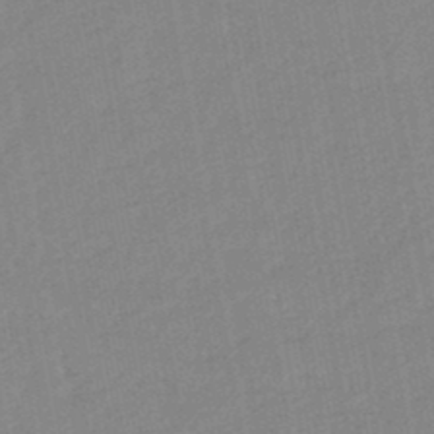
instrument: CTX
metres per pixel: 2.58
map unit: lHb
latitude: -45.8800
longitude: 73.1809
